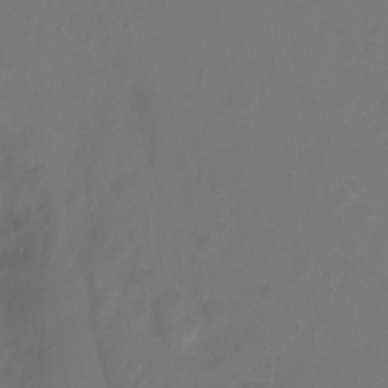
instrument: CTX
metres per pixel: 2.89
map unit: Ht
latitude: 0.2900
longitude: -46.3657
